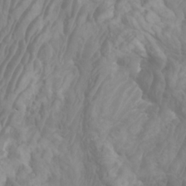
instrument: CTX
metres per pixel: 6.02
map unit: Htu
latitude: -5.5021
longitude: -76.3656
